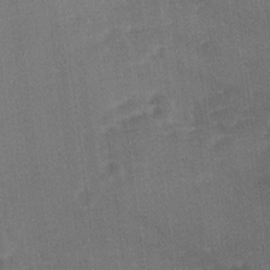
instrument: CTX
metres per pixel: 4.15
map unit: Ave
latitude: 11.7639
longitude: -106.3278
